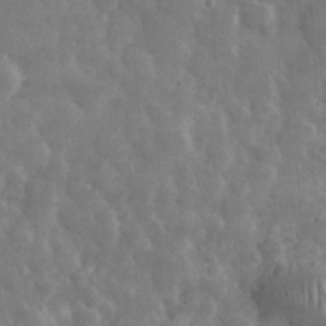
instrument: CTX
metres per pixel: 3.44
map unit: eHh
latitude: 32.3089
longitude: -69.5938
